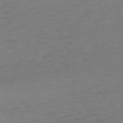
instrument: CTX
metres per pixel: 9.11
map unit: Ap
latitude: -74.6519
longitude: -71.6316
